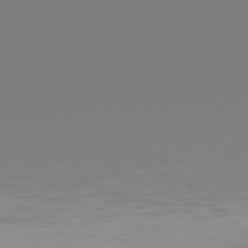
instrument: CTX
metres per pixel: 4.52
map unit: Hpe
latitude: 78.1389
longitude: -132.2900
